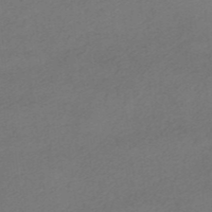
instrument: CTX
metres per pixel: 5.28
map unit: HNhu
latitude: -40.1795
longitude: 103.8045
